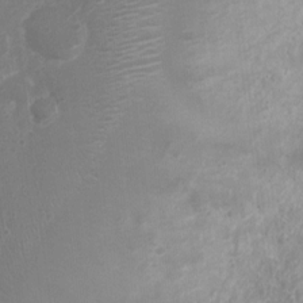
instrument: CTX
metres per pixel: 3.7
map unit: Nhu
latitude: 5.5749
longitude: -17.2159
